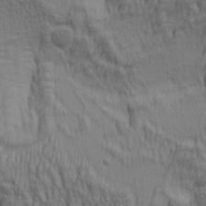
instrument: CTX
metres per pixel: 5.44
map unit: lAa
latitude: 5.2159
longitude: -115.4237
